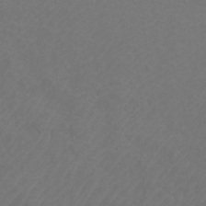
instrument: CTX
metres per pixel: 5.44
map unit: Htu
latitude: -11.5021
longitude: -71.1214
